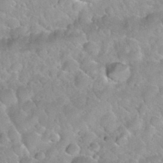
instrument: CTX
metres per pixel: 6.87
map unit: Nhu
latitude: 29.8394
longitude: -53.9717
